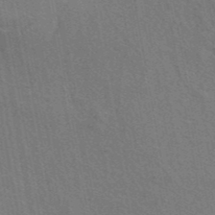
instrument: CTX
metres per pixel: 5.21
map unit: ANa
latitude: 43.6505
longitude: 27.4076
